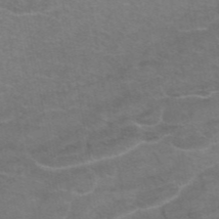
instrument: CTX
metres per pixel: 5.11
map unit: eAb
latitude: 46.5924
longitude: 102.0472
